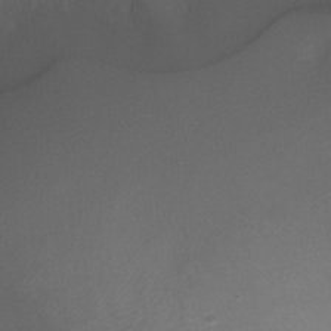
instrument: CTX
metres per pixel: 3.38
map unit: Ht
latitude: 1.1214
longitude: -21.1781
